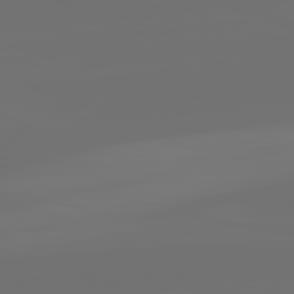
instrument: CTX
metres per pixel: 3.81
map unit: lApd
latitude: 82.1388
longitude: -160.4979
